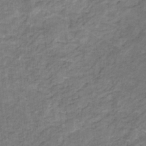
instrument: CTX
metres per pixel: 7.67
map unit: lHb
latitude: -31.1431
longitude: 66.1417
